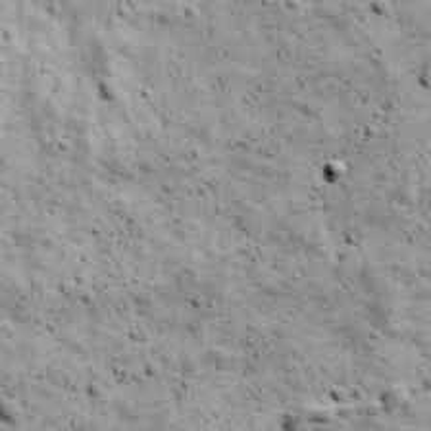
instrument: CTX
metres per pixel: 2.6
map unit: Ave
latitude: 17.7639
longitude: -134.2522
